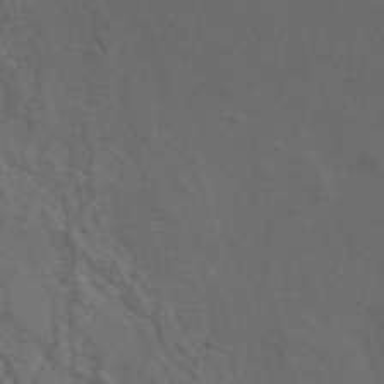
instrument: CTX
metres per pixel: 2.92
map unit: ANa
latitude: 44.4412
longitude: 26.8974
